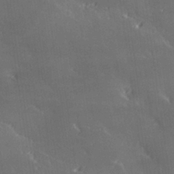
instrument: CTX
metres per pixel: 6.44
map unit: Hve
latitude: 28.4790
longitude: 145.5966
